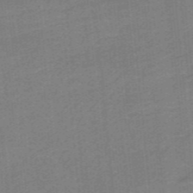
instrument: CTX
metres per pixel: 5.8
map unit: lHb
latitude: -39.2187
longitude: 54.1795
